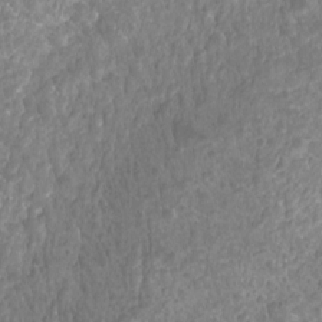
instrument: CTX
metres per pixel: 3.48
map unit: Hto
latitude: -3.2942
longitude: -34.6679
